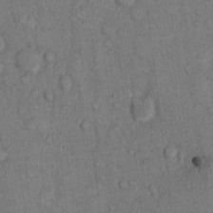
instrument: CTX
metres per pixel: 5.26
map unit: Hto
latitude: 10.2901
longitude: -59.1403
